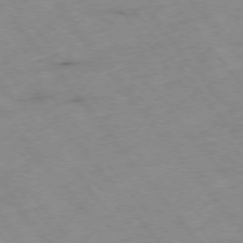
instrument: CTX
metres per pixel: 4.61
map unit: Hpe
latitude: -76.1039
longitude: -18.8947
